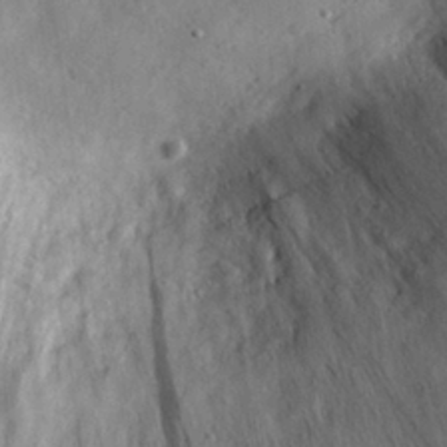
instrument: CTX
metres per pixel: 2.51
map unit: eHh
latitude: 30.4034
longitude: -74.4412
